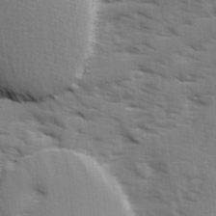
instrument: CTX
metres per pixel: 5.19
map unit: Ave
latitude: 1.9717
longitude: -110.4412
